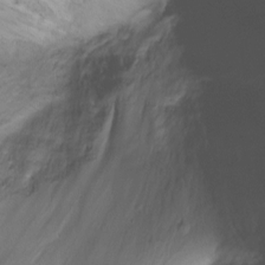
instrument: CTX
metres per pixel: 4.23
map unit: Hto
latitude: -13.0487
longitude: -39.8394
